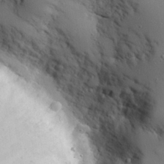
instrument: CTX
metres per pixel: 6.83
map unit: eHh
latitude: 27.2159
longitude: -78.1578
